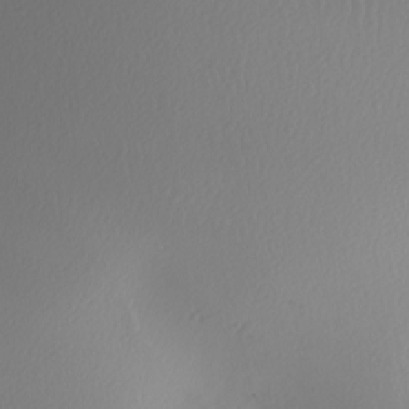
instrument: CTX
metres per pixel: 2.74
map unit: Nhu
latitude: -6.9352
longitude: -94.8002
